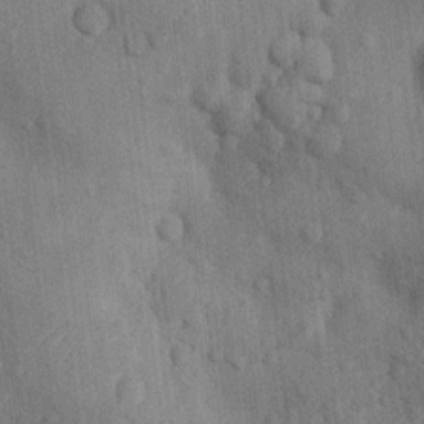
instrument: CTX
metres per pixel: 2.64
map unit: Nhu
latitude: 9.8017
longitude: -24.7435
